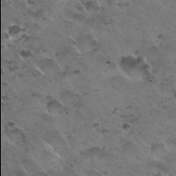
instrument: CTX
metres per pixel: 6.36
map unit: Nhu
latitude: 30.3090
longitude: -53.9906
